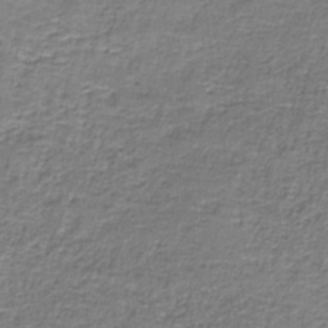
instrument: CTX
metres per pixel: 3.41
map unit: eAb
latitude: -36.9541
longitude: 52.6707
